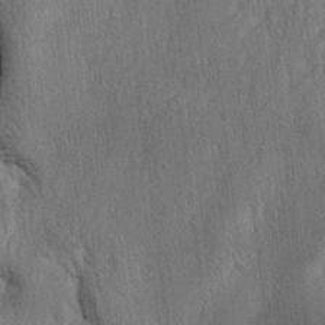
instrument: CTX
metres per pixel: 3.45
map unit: lAa
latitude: -4.8030
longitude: -125.9150
